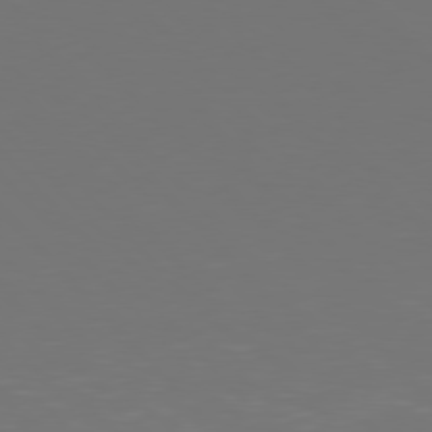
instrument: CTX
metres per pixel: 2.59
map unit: Hpe
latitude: 77.2537
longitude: -170.0255
